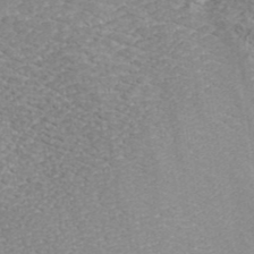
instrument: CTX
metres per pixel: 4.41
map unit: ANa
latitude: 43.2537
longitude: 36.2928
